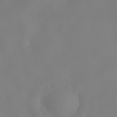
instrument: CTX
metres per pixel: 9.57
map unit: lHvf
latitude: 22.4412
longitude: 141.7477
